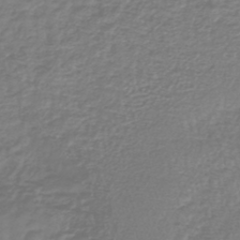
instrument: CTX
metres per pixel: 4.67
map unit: lHb
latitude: -41.8233
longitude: 70.7085
